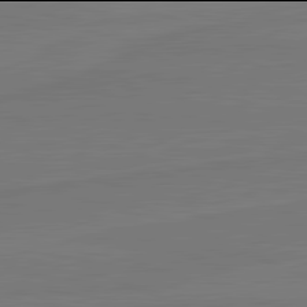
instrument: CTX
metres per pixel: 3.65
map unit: lApd
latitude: 81.9906
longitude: -179.3293
